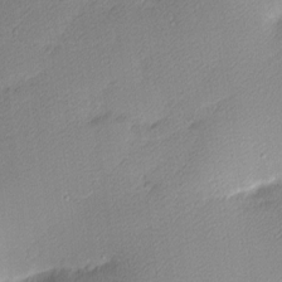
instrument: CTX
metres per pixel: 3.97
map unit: Nhu
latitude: 2.3845
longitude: -75.4993
